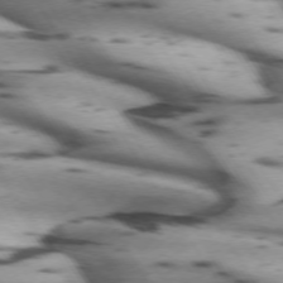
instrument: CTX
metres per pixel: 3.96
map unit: lApd
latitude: 72.0255
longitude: -53.0837
